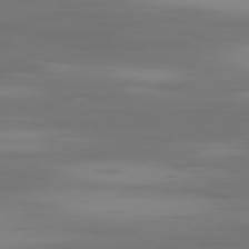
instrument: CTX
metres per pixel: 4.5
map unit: Ap
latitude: -81.2943
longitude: -62.3279
